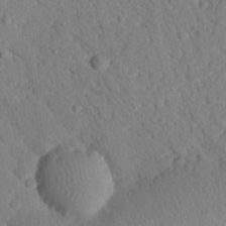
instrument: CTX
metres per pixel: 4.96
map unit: eHh
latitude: 25.5371
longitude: -78.7058
